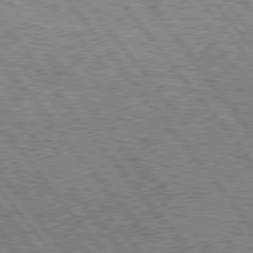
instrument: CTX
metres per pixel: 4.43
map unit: Hpe
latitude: 75.4049
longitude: -156.5545
